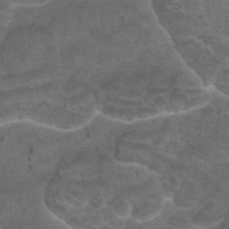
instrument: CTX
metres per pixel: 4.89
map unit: eAb
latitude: 45.1781
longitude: 103.3888
